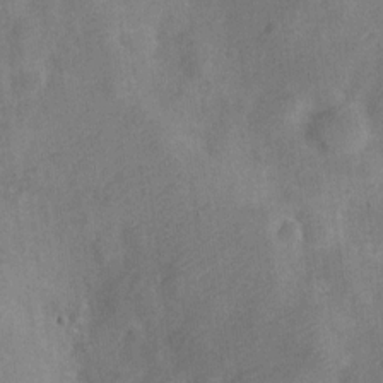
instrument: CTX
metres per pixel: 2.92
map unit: Nve
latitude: -24.5951
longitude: 107.6344
